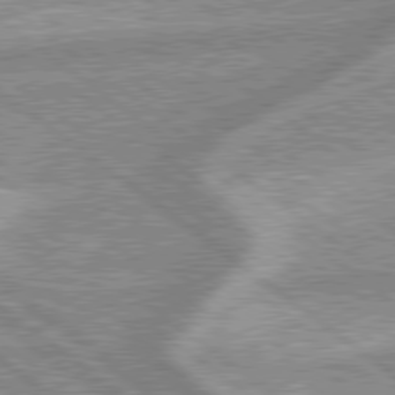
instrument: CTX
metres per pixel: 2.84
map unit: lApd
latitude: 79.2726
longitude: -168.5168
